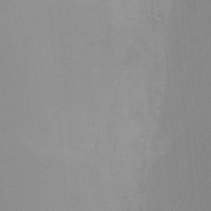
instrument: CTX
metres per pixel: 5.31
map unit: Ht
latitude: 1.4993
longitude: -25.7071
